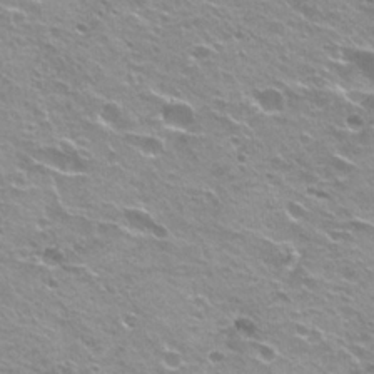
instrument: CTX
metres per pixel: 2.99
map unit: Hto
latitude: 22.5735
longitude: -32.1956
